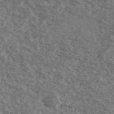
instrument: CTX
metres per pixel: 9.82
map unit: Ave
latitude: 40.4601
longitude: -108.2522
